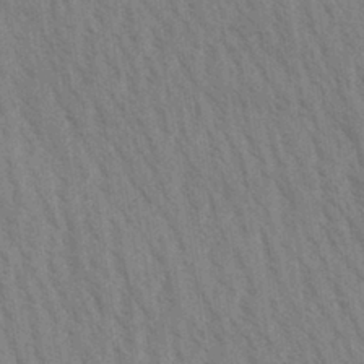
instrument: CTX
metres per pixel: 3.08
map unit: Aa
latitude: 30.5546
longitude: -138.9892
